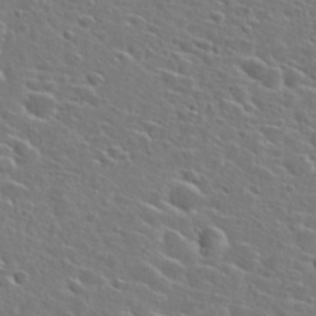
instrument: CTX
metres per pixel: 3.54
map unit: Hto
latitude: 26.7435
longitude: -46.9892
